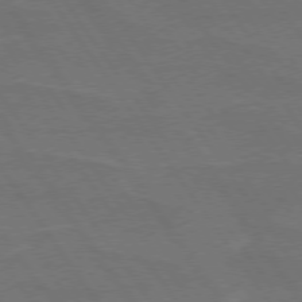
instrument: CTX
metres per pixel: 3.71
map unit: lApd
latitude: 74.7435
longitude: -56.7246
